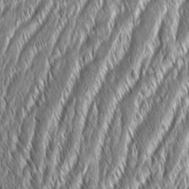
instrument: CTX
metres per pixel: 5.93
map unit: Aa
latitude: 7.9906
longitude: -131.0270
